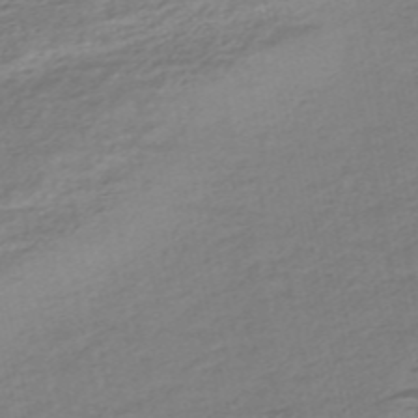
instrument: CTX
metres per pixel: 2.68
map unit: HNhu
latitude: -45.5399
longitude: 105.1431
